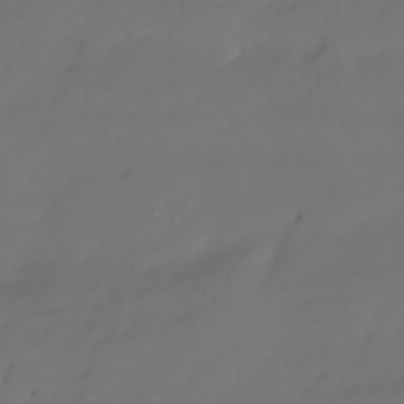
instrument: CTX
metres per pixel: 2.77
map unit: Nhu
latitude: -7.0864
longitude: -83.2725
